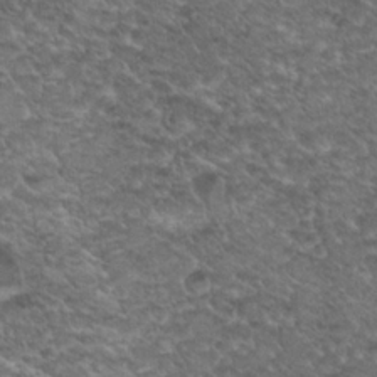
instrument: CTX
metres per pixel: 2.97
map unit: Hto
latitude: 19.2915
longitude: -36.2145
